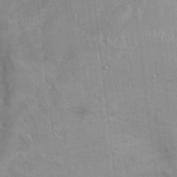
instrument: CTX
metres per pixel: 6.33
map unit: Nhu
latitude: 1.0836
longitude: -16.4412
